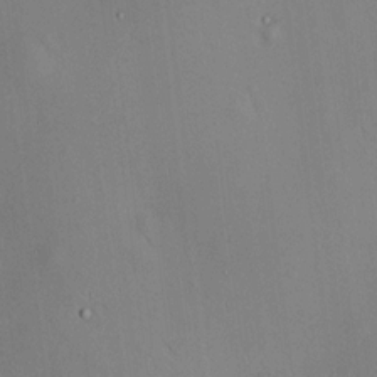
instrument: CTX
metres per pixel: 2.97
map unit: HNhu
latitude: 12.2901
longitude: 11.3888
